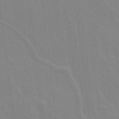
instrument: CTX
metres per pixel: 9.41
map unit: Ave
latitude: 21.4994
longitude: -134.3845
